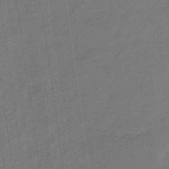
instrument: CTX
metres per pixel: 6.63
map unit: eHb
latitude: -47.1809
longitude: 87.1053
